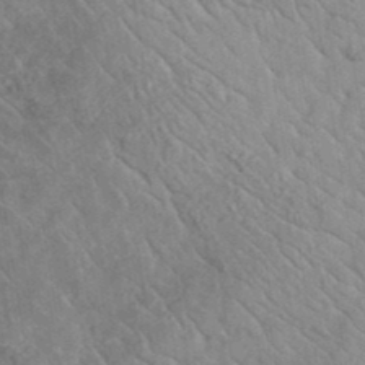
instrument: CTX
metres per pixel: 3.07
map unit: lHvf
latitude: 37.4616
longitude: -90.6679
